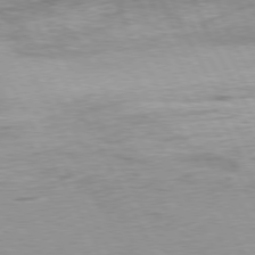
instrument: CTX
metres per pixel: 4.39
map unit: Ap
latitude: -76.6518
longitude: -72.5924
